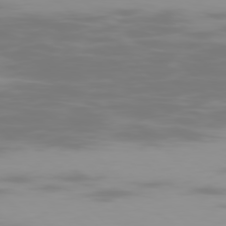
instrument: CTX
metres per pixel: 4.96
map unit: Ap
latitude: -79.1242
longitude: -70.1011
